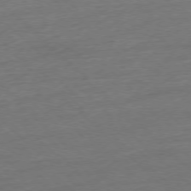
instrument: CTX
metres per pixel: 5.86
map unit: Hpe
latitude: -77.3699
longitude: -12.9892
